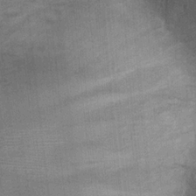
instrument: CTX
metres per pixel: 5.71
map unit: Ht
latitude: -1.2376
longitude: -15.6694
